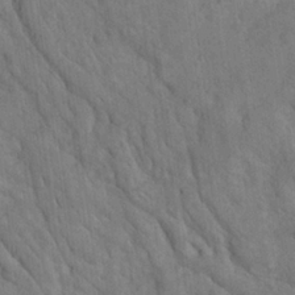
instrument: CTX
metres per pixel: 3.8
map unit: Ave
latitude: 23.4048
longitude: -134.3845
